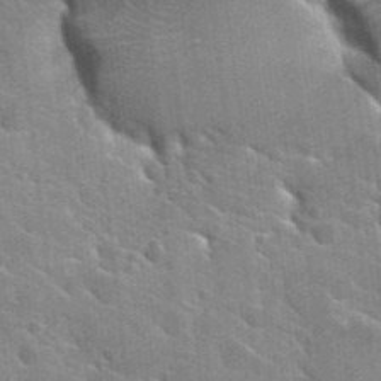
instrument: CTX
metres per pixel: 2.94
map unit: Hto
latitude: 25.5182
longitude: -36.8947
